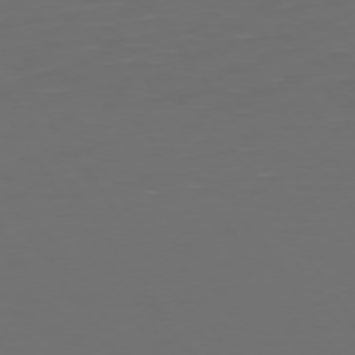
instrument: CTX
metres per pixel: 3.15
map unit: Hpe
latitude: 73.7072
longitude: -127.4049
